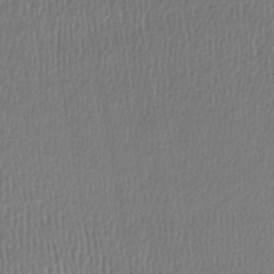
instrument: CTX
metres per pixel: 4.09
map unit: lHb
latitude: -43.8989
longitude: 61.5588
